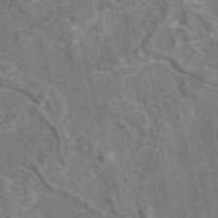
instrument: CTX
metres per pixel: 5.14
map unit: eAb
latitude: 44.4601
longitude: 111.2376
